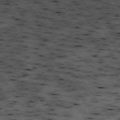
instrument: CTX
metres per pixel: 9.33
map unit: Hpe
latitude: -74.0472
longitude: 3.7666
